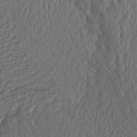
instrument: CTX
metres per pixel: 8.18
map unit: Htu
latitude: -7.5777
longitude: -67.1214
